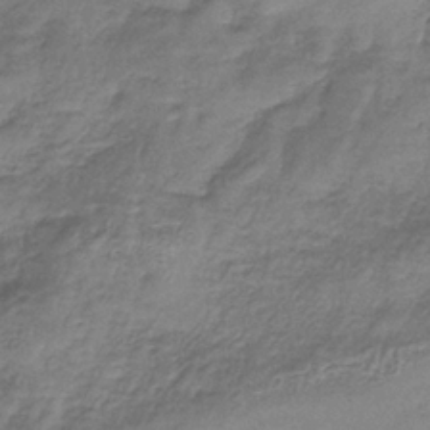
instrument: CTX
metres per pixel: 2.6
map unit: HNb
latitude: -36.1039
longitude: 57.2376
